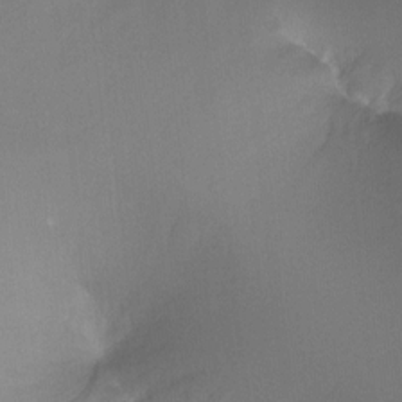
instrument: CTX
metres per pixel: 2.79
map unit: Hto
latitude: -6.8030
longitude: -48.3278
